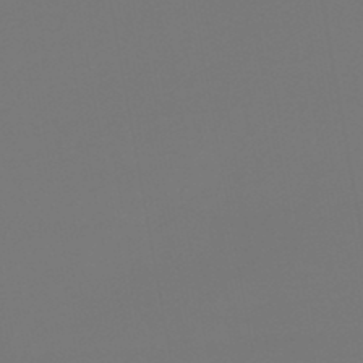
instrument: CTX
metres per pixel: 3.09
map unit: lHb
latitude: -47.6344
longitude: 71.2187
